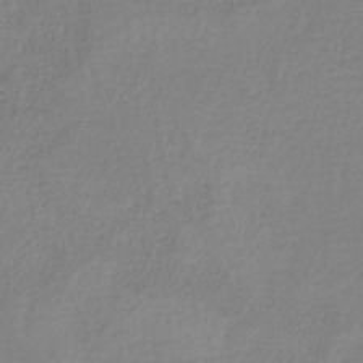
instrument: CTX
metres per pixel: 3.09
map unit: HNb
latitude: -33.4644
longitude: 55.2376
